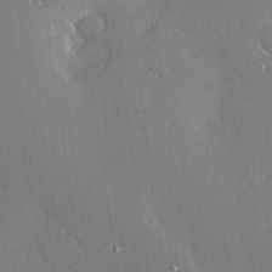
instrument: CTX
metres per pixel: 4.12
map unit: Hve
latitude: 25.6504
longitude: -91.8772
